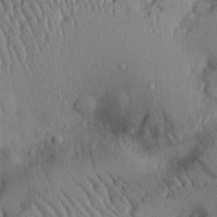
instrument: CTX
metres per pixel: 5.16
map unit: Aa
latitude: 28.6490
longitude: -133.4238
